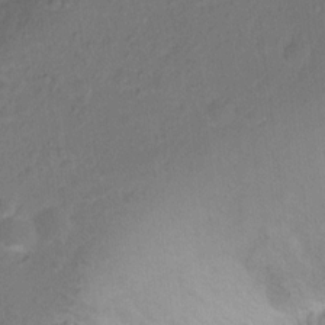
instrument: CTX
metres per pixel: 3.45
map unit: Ht
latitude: 11.2348
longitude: -40.1010
